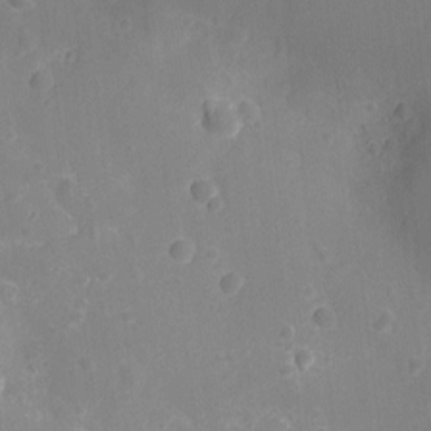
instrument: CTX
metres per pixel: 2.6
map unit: Ht
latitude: -10.7274
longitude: -22.8947
